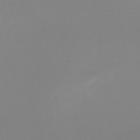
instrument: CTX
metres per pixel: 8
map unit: lHb
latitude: -44.5196
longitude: 63.8611
